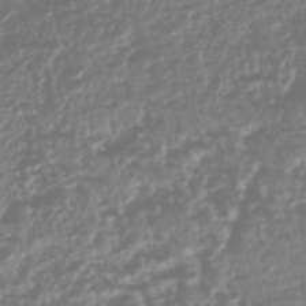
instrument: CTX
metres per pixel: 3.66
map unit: HNhu
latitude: -44.2362
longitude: 106.4062
